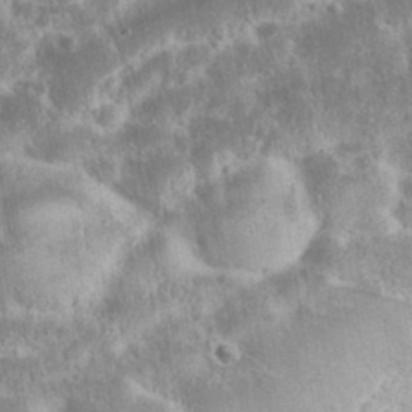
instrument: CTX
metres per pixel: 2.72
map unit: eHh
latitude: 36.6302
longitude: -61.0836
